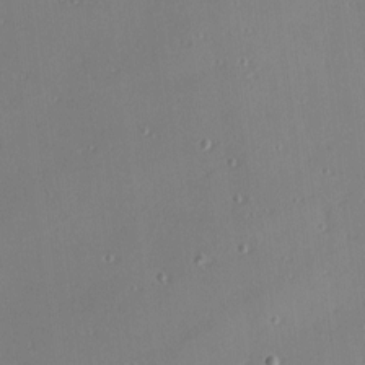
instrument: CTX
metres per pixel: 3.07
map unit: Nhu
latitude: 0.2900
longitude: -77.5560
